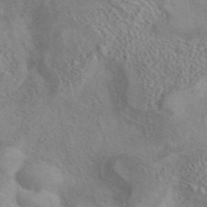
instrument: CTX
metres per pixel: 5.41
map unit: eAb
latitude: 41.5560
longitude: 110.1605
